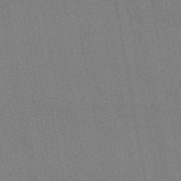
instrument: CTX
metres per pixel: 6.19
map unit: lHb
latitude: -43.9178
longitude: 72.9730
